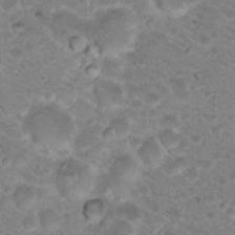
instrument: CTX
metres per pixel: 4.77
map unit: Nhu
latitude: 18.9324
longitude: -32.8758
